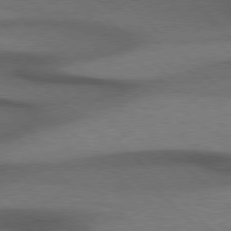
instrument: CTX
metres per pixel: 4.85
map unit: Hpe
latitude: 77.1781
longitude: -156.5356
